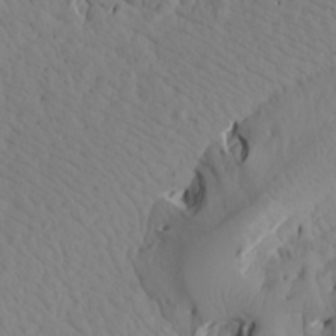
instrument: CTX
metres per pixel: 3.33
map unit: Aa
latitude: 17.7639
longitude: -143.9717
